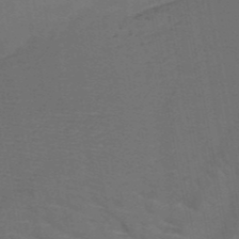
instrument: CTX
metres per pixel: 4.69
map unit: HNb
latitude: -51.7289
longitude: -45.8016
